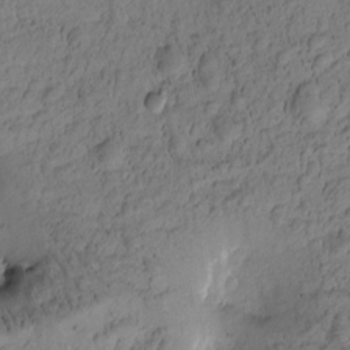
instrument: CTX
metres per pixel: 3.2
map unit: Htu
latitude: -3.0297
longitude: 171.6533
